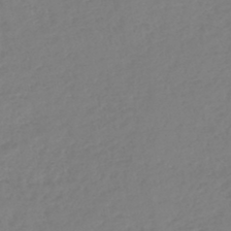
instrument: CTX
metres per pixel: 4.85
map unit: lHb
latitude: -45.3132
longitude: 70.4440
